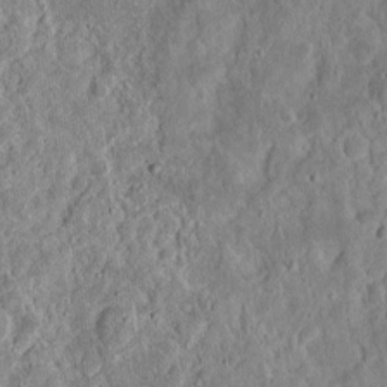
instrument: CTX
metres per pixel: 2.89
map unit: eHh
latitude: 12.5924
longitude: -73.7639
